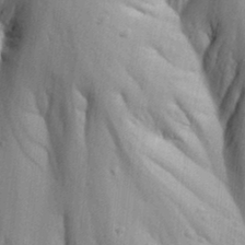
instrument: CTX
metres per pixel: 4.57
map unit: Ave
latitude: 22.8191
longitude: -136.7624
